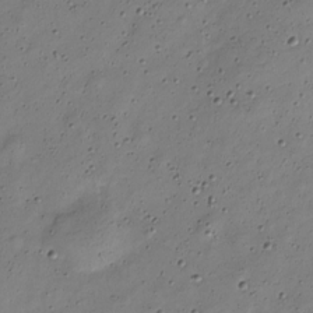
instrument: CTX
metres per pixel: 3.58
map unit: Nve
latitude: -25.7289
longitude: 106.1984
